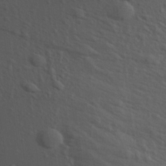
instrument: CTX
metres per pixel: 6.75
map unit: Aa
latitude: 14.6869
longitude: -143.1781
